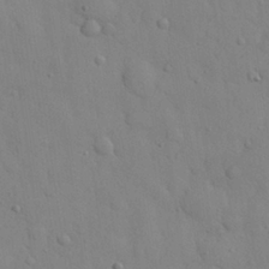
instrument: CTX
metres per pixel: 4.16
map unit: eHh
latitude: 26.9703
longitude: -75.6316
